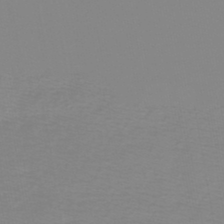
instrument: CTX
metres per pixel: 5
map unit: lHb
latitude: -44.5574
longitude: 55.3132
